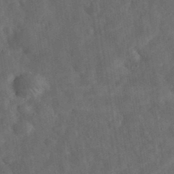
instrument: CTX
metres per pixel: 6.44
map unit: eHh
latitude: 37.1026
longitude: -67.9150
